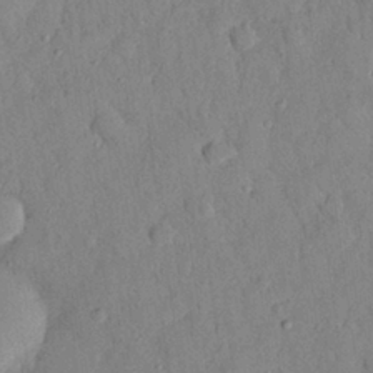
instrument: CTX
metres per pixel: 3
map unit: eHh
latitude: 27.0270
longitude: -75.9528
